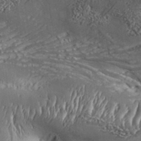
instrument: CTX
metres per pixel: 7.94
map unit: Aa
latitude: 33.6316
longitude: -134.7813
